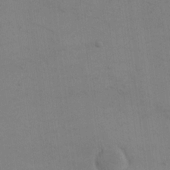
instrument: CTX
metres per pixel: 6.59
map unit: eHh
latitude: 17.9528
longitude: -67.2537
